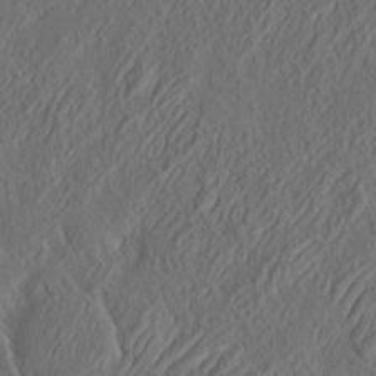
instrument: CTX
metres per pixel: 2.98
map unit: eHh
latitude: 4.5924
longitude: -77.4993
